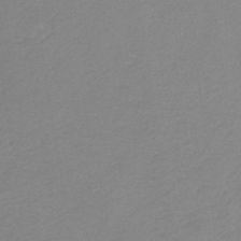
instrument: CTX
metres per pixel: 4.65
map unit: HNb
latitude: -43.9745
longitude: -39.4426
